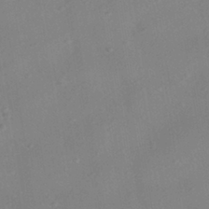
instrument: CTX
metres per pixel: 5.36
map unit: HNhu
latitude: -40.6140
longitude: 101.5399
